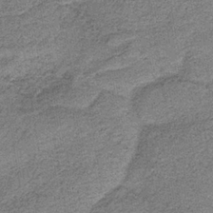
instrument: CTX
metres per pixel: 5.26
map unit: HNb
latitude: -36.3684
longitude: 54.5574
